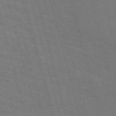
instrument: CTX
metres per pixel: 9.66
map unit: Nve
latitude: -59.4643
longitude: 62.6518
